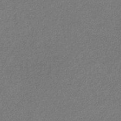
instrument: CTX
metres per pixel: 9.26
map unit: eHb
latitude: -32.2740
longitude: 68.9730
